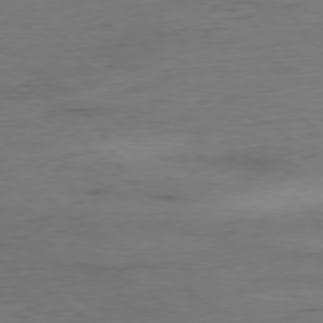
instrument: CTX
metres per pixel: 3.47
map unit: Hpe
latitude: -79.1431
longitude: 10.1606
